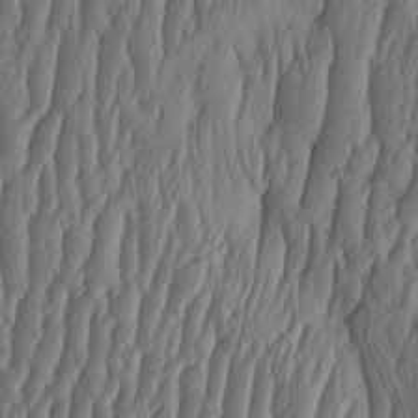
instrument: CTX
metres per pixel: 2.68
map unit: HNhu
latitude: -1.6722
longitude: 13.5588
